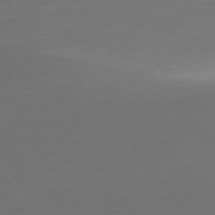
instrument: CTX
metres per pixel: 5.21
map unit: Ap
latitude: -74.8975
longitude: -68.9703
